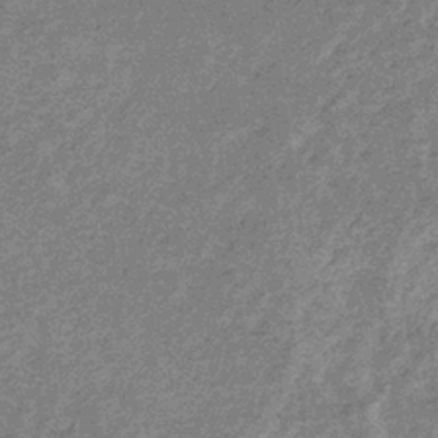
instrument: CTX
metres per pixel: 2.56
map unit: eHb
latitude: -31.5399
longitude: 69.0108
